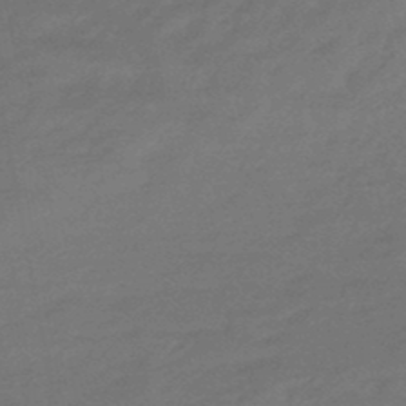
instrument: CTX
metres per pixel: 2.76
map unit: HNhu
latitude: -46.9541
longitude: 90.5574
